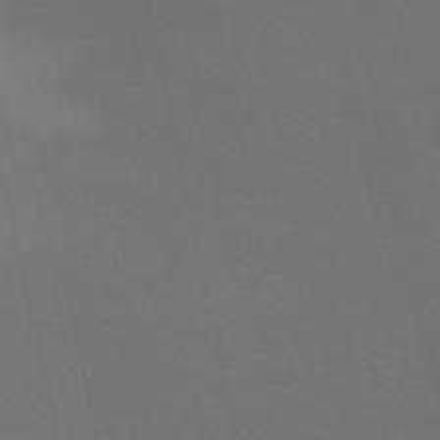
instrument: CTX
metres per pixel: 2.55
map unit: HNb
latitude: -51.2376
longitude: -45.1025
